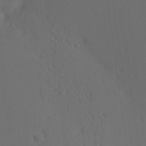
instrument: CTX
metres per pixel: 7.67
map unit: Ave
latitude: 13.4804
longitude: -106.8947
